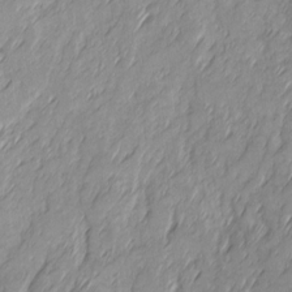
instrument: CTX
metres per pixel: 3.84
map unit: Ave
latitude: 15.3293
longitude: -136.2145
